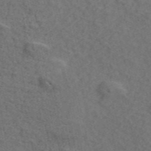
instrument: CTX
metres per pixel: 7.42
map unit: ANa
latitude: 49.7450
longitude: -81.9150
